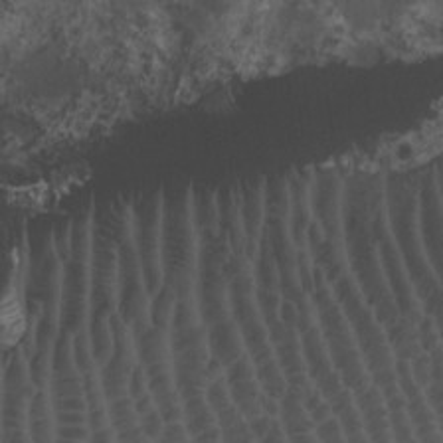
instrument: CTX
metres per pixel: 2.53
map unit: Htu
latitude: -6.6896
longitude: -67.8016
